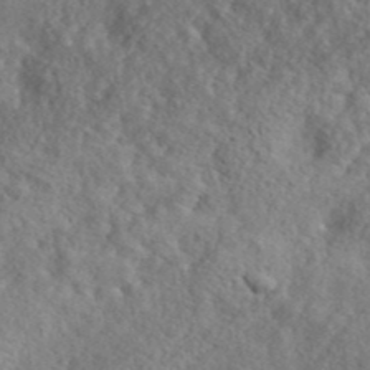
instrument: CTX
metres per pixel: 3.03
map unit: lHvf
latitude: 41.7071
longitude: -87.9717
